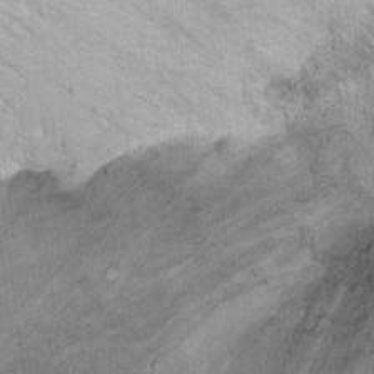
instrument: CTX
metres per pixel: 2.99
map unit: Ht
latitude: 10.4034
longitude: -40.1199
